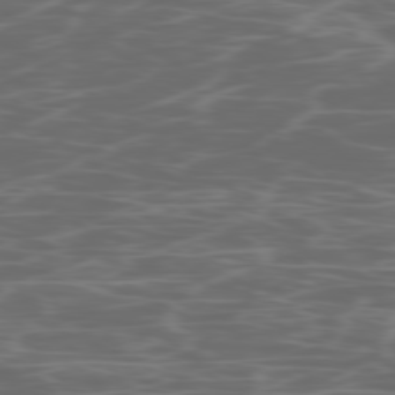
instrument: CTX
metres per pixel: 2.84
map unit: Ap
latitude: -78.7841
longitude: -75.3104
